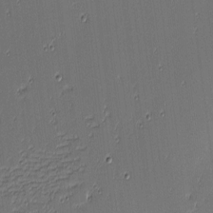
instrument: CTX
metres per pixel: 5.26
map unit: eHh
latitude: -3.8044
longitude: -82.9135
